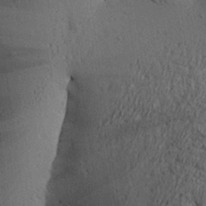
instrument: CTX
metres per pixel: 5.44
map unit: Aa
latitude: 27.3104
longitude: -134.1577
